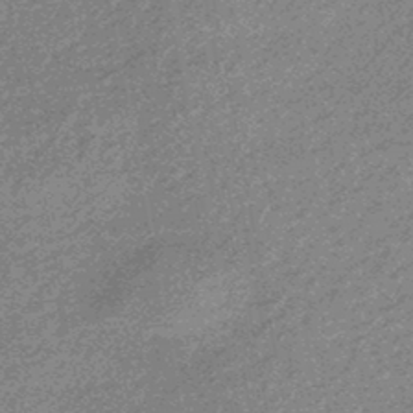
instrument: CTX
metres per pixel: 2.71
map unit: eHb
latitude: -45.2376
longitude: 89.0108
